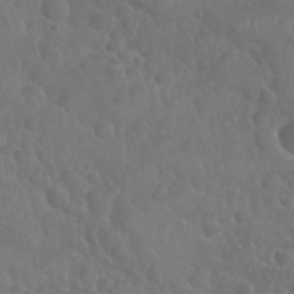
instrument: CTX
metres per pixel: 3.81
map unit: Nhu
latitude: 28.9325
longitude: -55.7827
